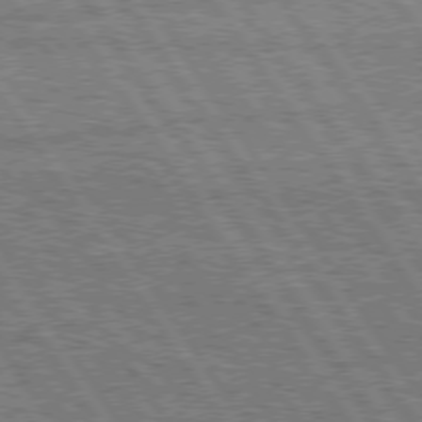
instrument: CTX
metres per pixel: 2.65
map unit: Hpe
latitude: 75.3293
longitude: -155.4237
